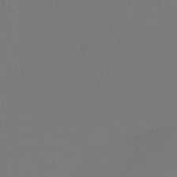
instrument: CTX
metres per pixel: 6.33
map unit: Ht
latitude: -14.6330
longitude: -48.8758
